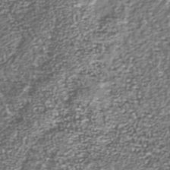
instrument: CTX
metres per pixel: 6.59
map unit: Nhu
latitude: -39.4455
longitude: -82.0444
